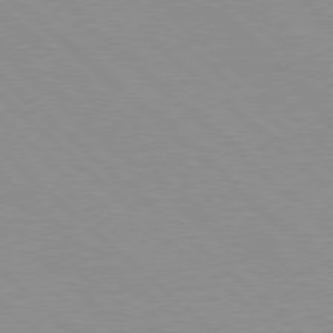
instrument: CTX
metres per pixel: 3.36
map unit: Hpe
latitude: 77.9717
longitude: -153.8395
